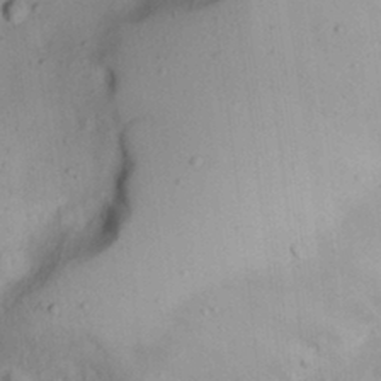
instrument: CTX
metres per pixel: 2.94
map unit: Nhu
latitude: 21.7828
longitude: -70.6679
